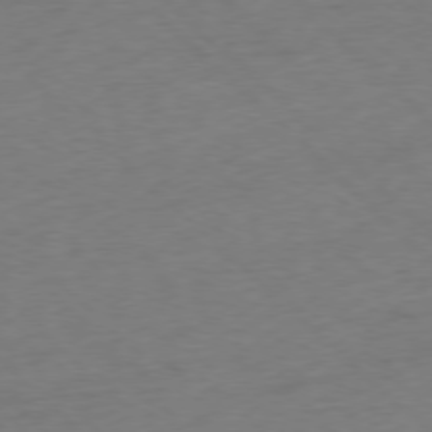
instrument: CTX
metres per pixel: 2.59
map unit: Ap
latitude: -77.7856
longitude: -79.8017
